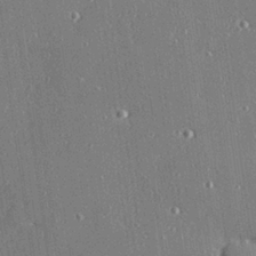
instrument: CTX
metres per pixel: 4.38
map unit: Hve
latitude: 27.6505
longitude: -90.4601
